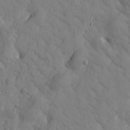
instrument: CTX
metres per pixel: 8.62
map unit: Htu
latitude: 0.2900
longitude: 175.2942
